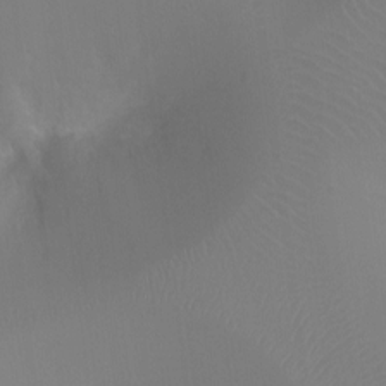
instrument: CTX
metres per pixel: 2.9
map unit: Ht
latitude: -4.1039
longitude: -25.0647
